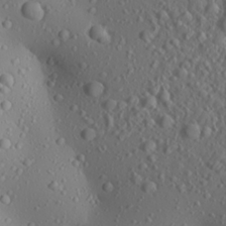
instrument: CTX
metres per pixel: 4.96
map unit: Aa
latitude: 24.3656
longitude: -144.3467
